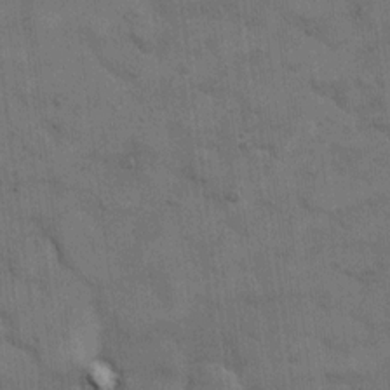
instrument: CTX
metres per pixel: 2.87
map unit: eHh
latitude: 13.1781
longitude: -65.4237
